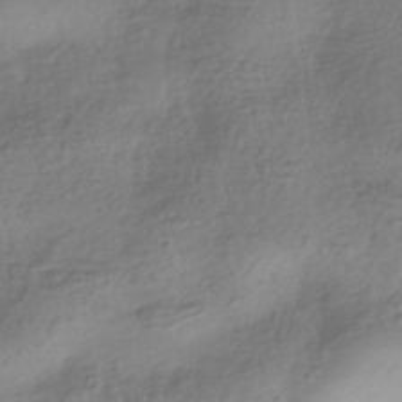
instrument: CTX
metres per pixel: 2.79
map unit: HNhu
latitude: -42.0661
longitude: 97.5777
